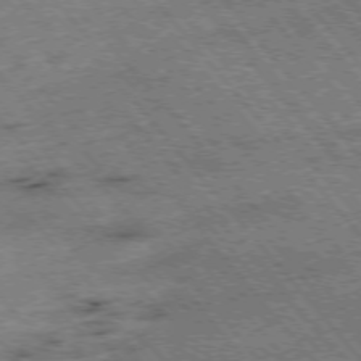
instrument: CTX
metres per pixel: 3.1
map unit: Hpe
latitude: -75.8990
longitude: -16.3656
